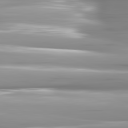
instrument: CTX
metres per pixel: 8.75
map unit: lApd
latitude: 81.8016
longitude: -142.3656
